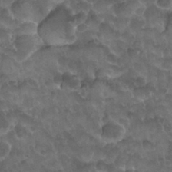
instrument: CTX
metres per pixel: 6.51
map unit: Nhu
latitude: 26.8947
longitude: -53.7450
